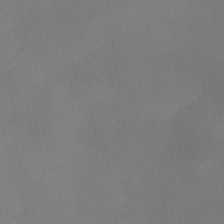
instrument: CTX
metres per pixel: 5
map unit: Ave
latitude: -0.1417
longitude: -114.2333
